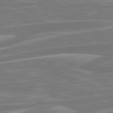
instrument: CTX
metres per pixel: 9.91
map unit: Hpe
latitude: 79.3293
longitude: -126.1389
